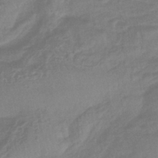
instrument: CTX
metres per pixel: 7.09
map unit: HNhu
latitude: -43.2753
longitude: 89.7099
